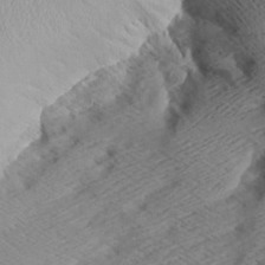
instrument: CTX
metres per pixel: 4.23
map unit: Aa
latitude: 8.2145
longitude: -140.3089
